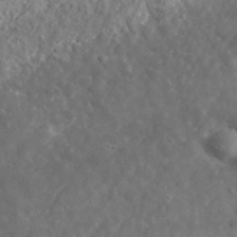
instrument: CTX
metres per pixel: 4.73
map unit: lHvf
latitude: 35.4237
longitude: -86.4601
